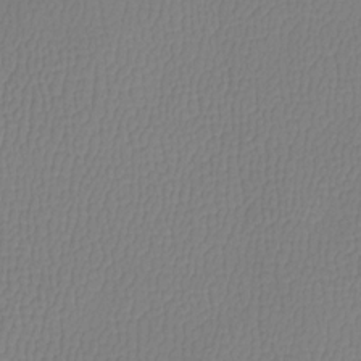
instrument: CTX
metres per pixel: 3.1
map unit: Htu
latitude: -13.4077
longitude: -47.2915
